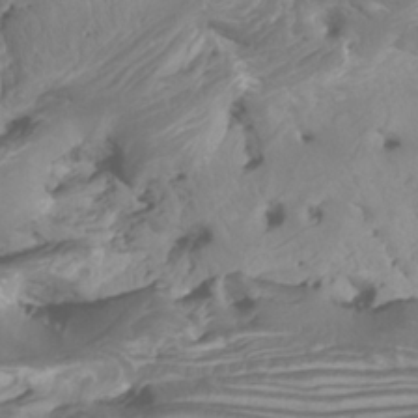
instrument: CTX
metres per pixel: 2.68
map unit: Htu
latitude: -6.4818
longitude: -76.9513
